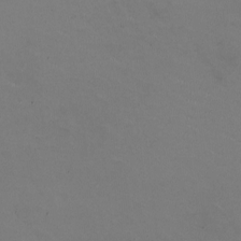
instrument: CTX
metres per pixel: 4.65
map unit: HNhu
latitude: -2.0661
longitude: -2.7435
